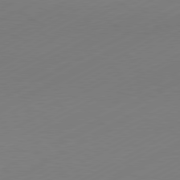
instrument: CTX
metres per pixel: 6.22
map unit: Hpe
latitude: -81.2754
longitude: 14.2173
